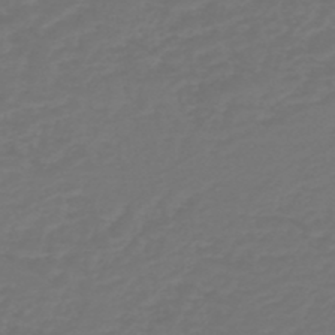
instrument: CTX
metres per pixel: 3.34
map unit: HNb
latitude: -47.1998
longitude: 55.3321
